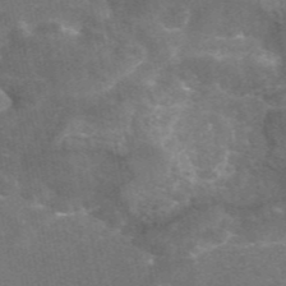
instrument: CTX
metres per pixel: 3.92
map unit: eAb
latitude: 46.1578
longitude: 119.5021
